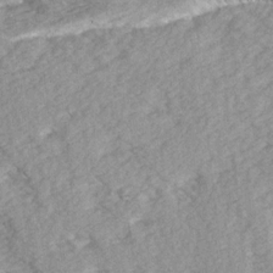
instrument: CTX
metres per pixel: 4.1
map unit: Ave
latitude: 14.8191
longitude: -103.9906
